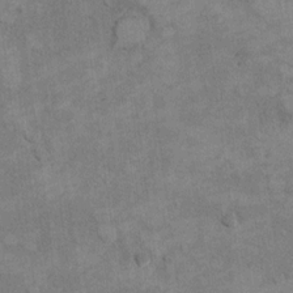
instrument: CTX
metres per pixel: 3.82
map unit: Hto
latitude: 9.4993
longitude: -36.7813
